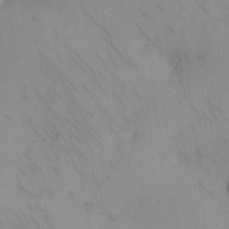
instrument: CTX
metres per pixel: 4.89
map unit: eHh
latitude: -9.3321
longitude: -66.8191
